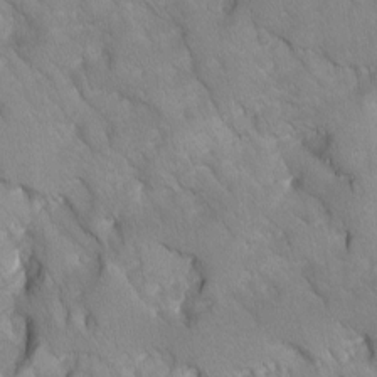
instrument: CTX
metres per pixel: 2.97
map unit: Ave
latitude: -10.8408
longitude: -118.4412
